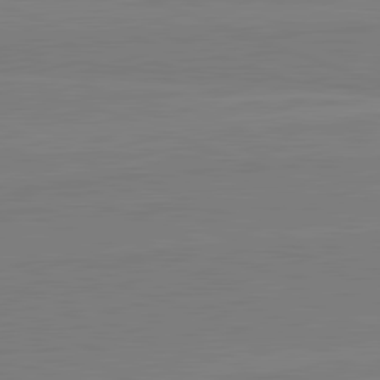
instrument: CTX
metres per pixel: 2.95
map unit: lApd
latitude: 81.9717
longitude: 164.3684
